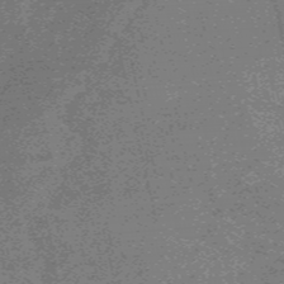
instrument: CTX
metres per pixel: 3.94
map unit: HNb
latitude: -55.4832
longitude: -45.8016
